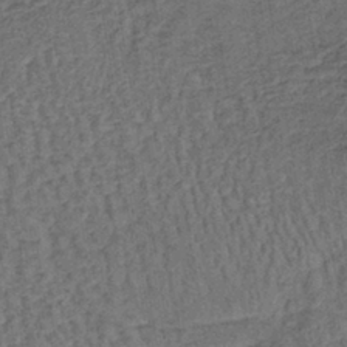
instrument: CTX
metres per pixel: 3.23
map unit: lHb
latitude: -39.8045
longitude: 62.5384
